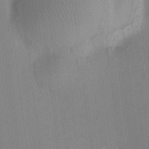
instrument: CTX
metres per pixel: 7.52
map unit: HNhu
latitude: 8.7435
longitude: 13.8422
